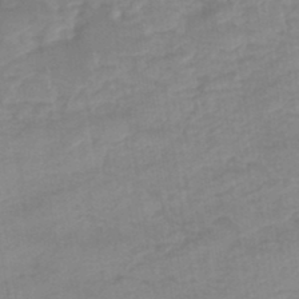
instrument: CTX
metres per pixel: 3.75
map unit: eHb
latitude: -45.0675
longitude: 84.8785
